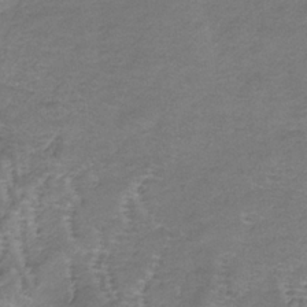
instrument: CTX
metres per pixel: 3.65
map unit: lHb
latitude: -34.3495
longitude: 69.6721
